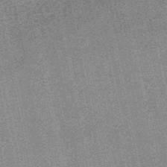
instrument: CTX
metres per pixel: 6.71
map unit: HNb
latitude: -52.1605
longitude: -42.1578
